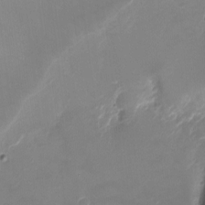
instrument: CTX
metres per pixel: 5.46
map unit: Nhu
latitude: -8.7274
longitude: -43.9717
